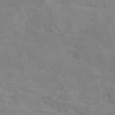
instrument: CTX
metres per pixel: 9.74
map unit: eAb
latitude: 48.9703
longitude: 120.0661
